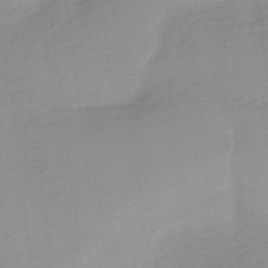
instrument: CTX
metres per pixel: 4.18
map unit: HNb
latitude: -36.4440
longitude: 56.0661
